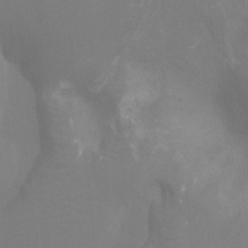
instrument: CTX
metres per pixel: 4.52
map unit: Ht
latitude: -8.4251
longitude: -28.4412
